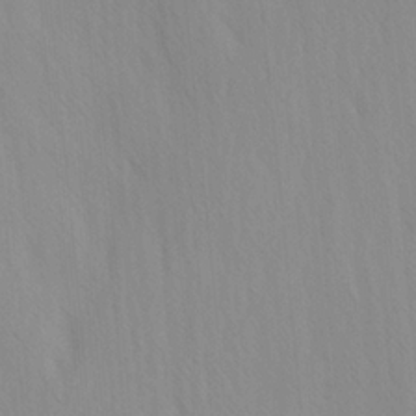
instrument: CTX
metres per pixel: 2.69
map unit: Ave
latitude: -0.9353
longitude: -112.9325
